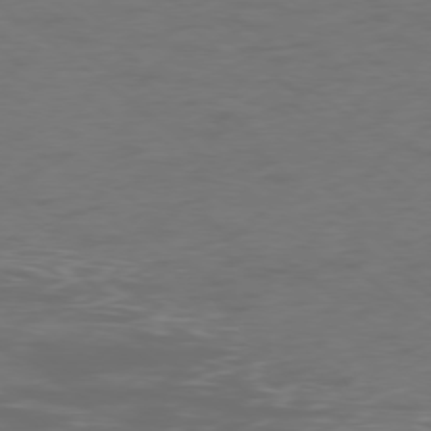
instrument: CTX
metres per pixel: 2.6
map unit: Ap
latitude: -78.6140
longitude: -62.8191
